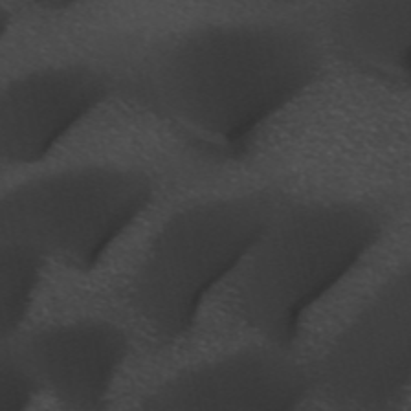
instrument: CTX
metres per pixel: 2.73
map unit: ANa
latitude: 49.2537
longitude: -73.0270
